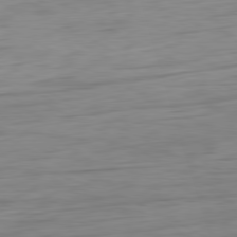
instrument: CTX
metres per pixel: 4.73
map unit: Ap
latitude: -80.6330
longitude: -61.1214
